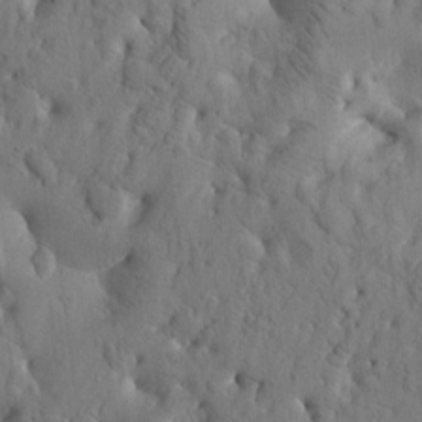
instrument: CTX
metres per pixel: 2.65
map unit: Htu
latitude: -2.0472
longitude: 170.4629
